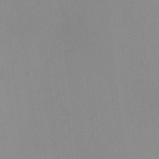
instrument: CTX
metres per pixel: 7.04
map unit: HNhu
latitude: -2.0661
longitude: -7.2915
